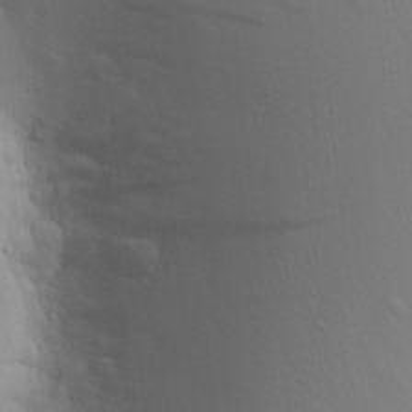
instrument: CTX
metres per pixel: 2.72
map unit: Aa
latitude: 18.3089
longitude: -141.8961
